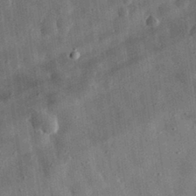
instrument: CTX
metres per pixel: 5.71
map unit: eHh
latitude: 32.1011
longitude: -76.5734
